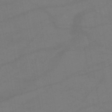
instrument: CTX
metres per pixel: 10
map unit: HNb
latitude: -51.0486
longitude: -39.4804
